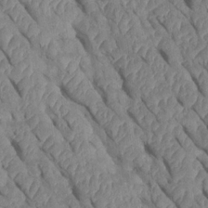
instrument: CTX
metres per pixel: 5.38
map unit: Htu
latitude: 1.0458
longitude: 147.6344
